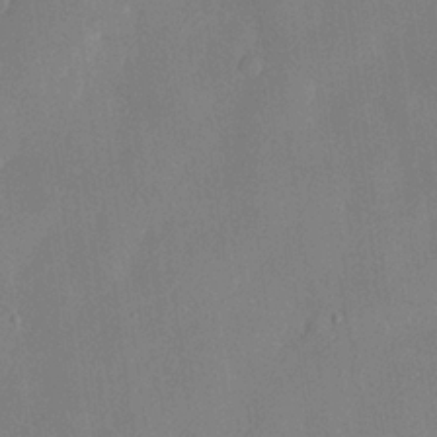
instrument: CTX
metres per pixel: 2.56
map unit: lHvf
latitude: 21.9717
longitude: 145.5021
